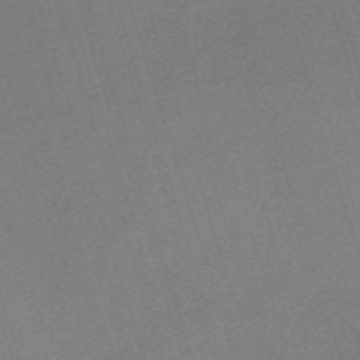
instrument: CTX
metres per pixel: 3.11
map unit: eHh
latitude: -61.8044
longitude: 49.7478
